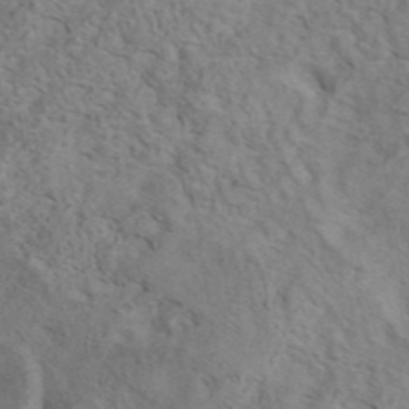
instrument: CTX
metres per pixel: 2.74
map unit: eAb
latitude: 41.6693
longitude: 104.1417
